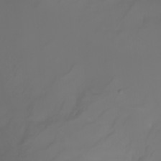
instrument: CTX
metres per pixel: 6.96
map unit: Aa
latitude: -6.7463
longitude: -85.8961
